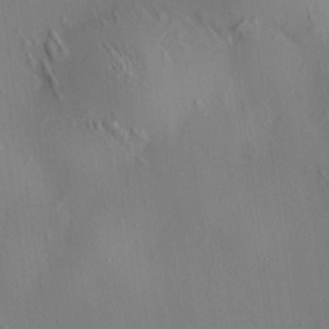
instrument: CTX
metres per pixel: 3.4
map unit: HNhu
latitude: 8.4412
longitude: 14.4440
